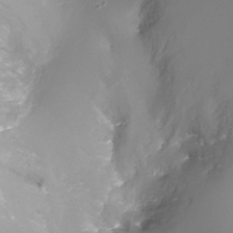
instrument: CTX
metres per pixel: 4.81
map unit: Ht
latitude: -17.4644
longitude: -47.0459
